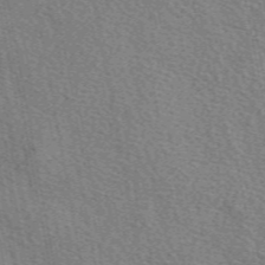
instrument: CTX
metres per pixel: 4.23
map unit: eAb
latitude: 50.6112
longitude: 108.7841
